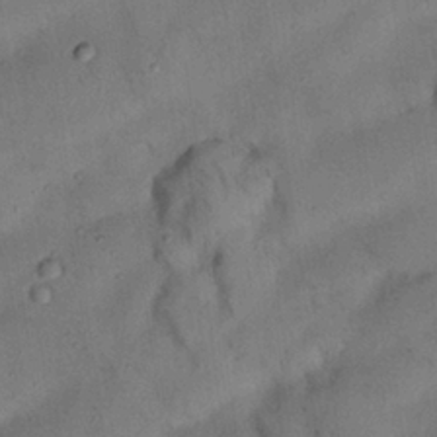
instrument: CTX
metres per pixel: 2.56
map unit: Nhu
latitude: 26.4412
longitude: -71.7261
